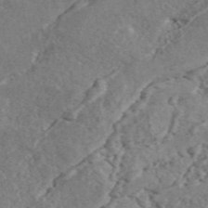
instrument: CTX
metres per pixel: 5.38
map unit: ANa
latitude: 45.9150
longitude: 27.2753
